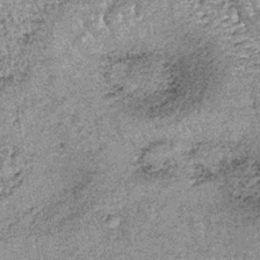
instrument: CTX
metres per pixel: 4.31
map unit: lHb
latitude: -37.0675
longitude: 66.6141
